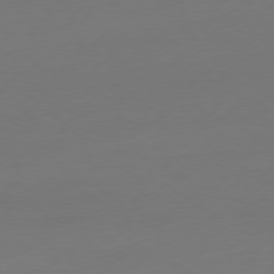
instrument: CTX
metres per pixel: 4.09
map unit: Ap
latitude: -78.2550
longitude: -66.2900
